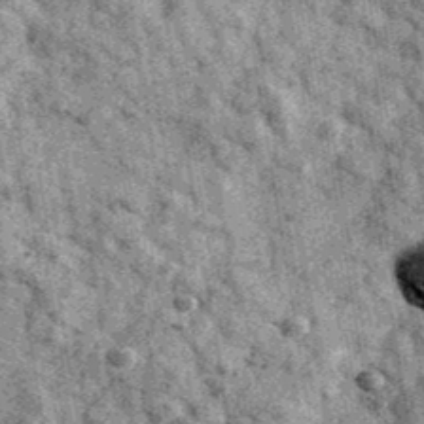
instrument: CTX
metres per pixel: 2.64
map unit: Ave
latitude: 40.5357
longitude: -107.4426
